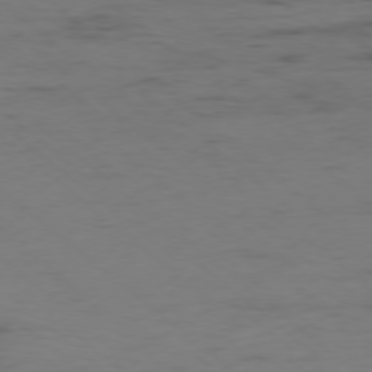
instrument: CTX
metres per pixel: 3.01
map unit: Hpe
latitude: -78.5007
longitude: 16.1606
